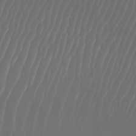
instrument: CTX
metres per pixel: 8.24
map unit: Htu
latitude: -7.0675
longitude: -70.4601
